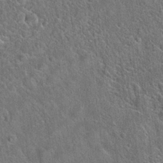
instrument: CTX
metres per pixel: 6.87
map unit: Hto
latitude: 21.4994
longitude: -51.7638
